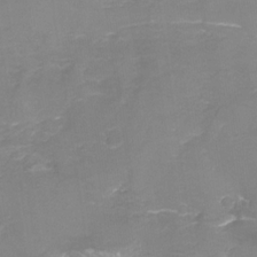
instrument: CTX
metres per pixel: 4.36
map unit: Nhu
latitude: -15.7478
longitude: -56.2900
